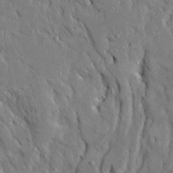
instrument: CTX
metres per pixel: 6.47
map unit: Ave
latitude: 23.7072
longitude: -131.0459
